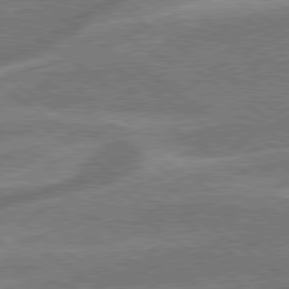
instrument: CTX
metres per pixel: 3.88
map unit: lApd
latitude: 79.2159
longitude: -171.6316
